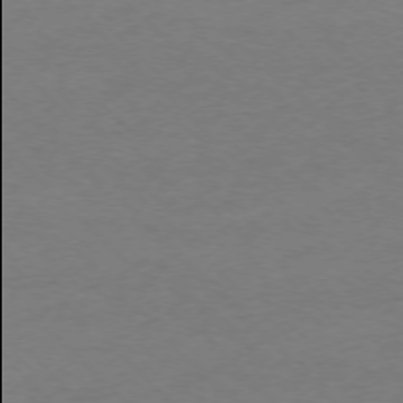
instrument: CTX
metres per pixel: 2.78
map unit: Ap
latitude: -75.4644
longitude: -77.9906
